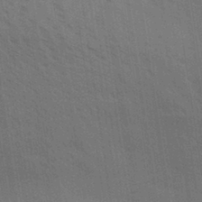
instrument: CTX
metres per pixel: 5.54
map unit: Aa
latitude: 31.5560
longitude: -139.8016
